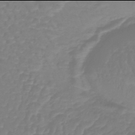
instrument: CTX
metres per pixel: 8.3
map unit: lHb
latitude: -42.0094
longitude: 67.3699
